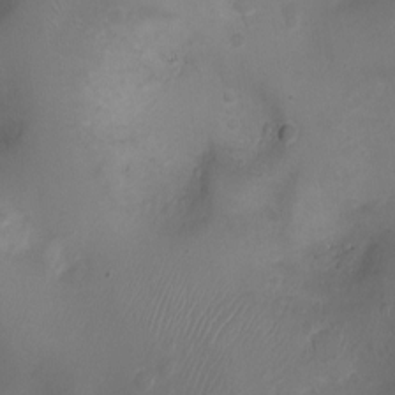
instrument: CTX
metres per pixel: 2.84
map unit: Ht
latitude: -3.3131
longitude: -18.6490
